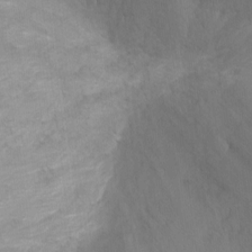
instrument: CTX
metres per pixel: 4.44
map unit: Ht
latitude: -3.0486
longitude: -28.0822
